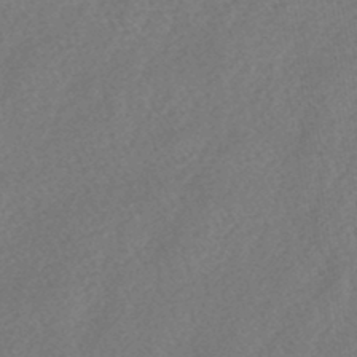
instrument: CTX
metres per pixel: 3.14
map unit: lHb
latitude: -43.7288
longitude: 78.8975
